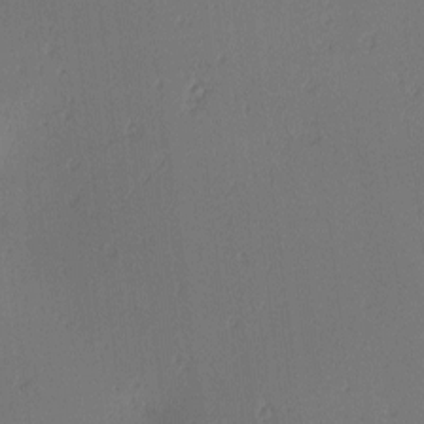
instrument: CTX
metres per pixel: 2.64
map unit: lAa
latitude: 2.0633
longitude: -115.7638
